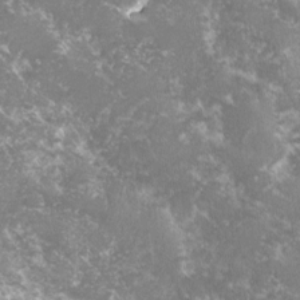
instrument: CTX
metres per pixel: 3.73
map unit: lHvf
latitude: -16.0094
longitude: -99.8016
